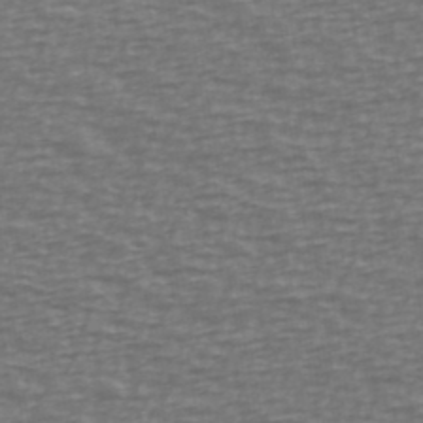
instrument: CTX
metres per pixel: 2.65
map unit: Ave
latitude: 38.9703
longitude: -113.1403
